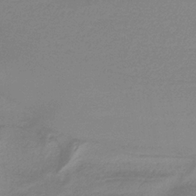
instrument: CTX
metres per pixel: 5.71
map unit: HNb
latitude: -37.0108
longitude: 55.2187
